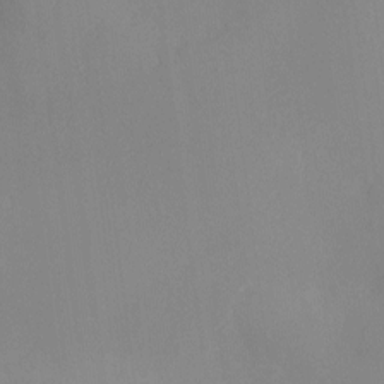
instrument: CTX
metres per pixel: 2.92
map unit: Ht
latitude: -10.4251
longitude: -33.4993
